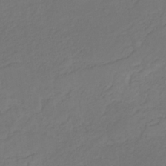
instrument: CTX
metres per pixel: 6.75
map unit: eHb
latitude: -30.5196
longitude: 65.0487
